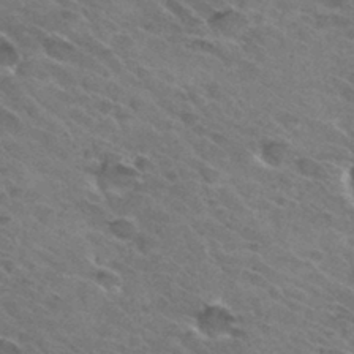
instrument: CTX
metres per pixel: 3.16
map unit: Hto
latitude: 31.3293
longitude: -46.0255
